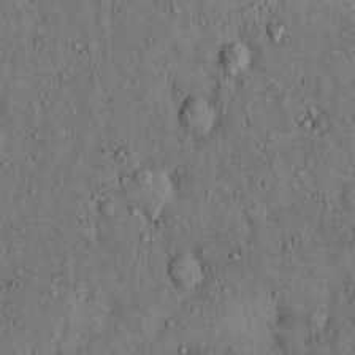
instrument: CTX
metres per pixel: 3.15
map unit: Hto
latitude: 12.4223
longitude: -60.1955
